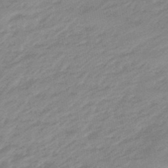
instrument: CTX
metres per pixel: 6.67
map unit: eHb
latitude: -48.0472
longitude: 84.8596
